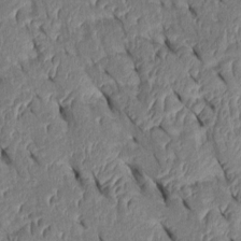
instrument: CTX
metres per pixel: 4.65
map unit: Htu
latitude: 1.2915
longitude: 148.6519
